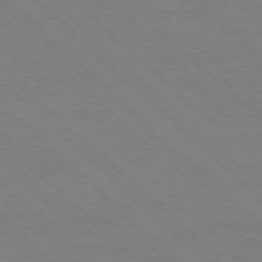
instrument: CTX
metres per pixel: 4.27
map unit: Ap
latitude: -77.6155
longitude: -65.8961
